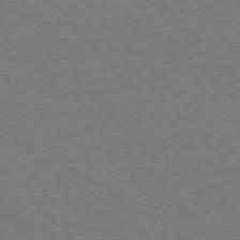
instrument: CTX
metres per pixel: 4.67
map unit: Ap
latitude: -75.1243
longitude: -78.5924
